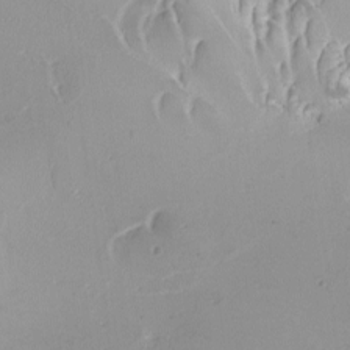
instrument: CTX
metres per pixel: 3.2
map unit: Ave
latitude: -9.3510
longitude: -122.2145
